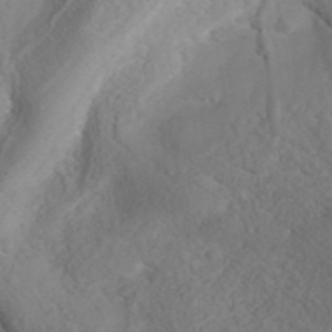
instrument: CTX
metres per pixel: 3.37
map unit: ANa
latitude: 42.4979
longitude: 34.0661
